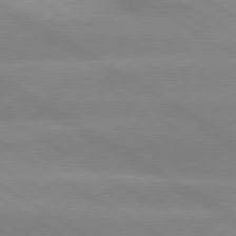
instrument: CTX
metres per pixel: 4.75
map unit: lApd
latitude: 79.9906
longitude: -144.1389
